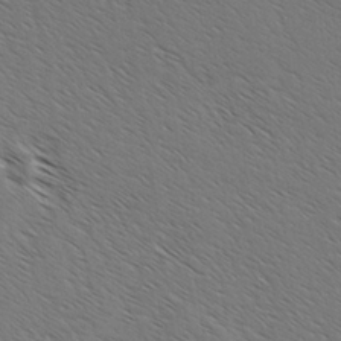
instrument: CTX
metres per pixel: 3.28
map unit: lAvf
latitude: -2.6140
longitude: -113.1025
